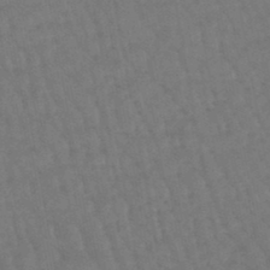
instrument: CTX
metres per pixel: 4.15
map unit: eHb
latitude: -46.6896
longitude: 80.5952
